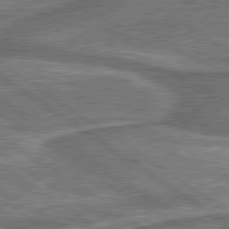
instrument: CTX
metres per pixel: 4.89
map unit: lApd
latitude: 79.9717
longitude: 173.7855
